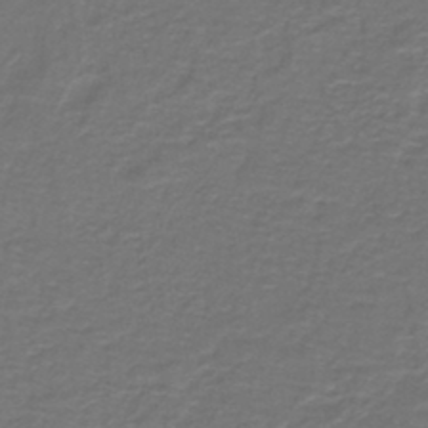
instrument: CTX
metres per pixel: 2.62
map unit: lHb
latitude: -43.7855
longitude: 56.6518
